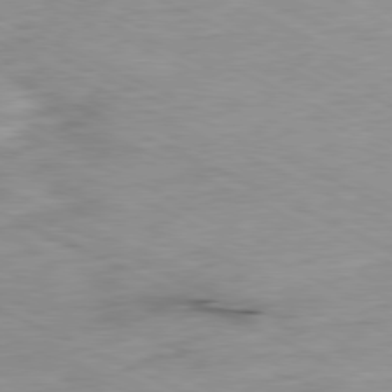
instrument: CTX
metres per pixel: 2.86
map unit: Ap
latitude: -80.3118
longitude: -67.4615
